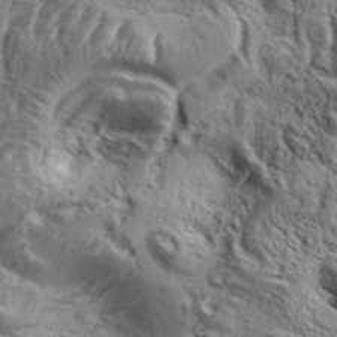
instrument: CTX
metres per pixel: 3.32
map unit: Aa
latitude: 34.5356
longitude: -135.5371
